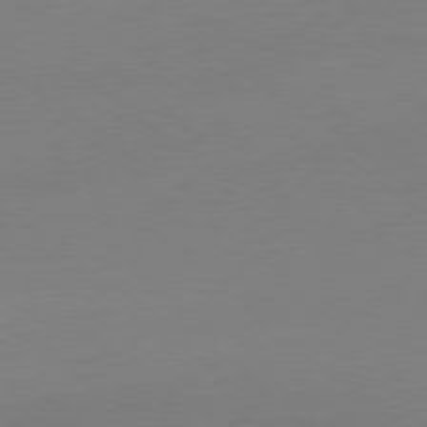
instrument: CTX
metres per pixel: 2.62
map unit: Ap
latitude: -79.1998
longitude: -98.1955
